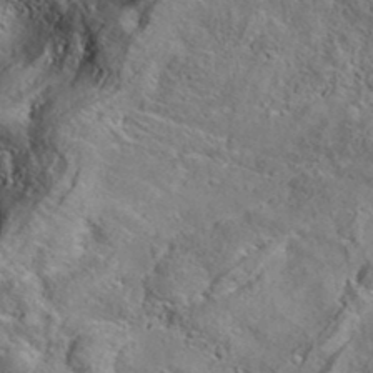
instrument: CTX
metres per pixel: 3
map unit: eAb
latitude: 35.9150
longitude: 109.6533
